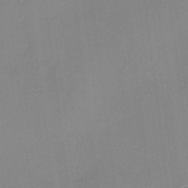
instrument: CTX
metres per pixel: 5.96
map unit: eHh
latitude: -2.6896
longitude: -80.0822
